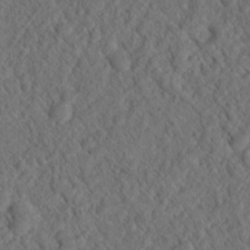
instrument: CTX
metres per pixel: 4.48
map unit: Hto
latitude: 19.0836
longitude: -39.5182
